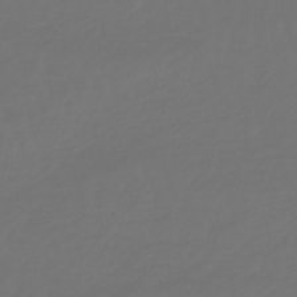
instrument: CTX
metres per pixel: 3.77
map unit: eHb
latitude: -47.3320
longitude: 82.6140
